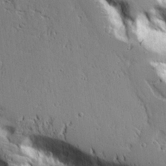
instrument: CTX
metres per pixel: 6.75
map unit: Aa
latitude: 20.6869
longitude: -124.0633
